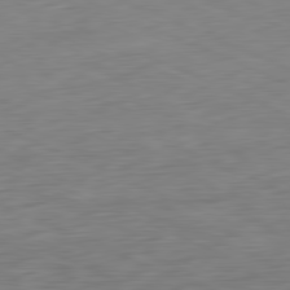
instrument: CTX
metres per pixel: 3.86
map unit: Ap
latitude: -81.6155
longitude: -68.0822
